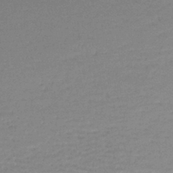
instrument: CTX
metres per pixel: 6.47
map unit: lHb
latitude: -44.0661
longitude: 59.4643
